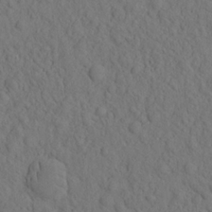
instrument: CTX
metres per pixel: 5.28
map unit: eHh
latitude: -1.7856
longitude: 18.2362
